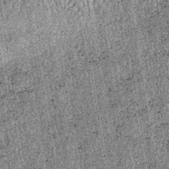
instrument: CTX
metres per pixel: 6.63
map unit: lHb
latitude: -37.4832
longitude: 67.5777
